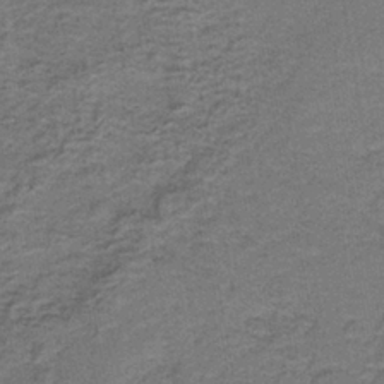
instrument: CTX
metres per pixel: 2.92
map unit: HNb
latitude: -37.5210
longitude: 51.9556
